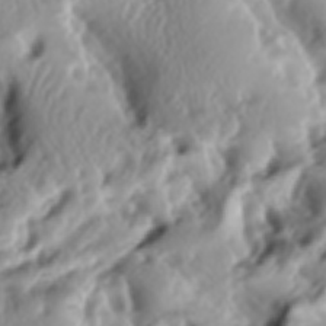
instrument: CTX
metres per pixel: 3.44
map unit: lAa
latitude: -6.4440
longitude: -124.1578
